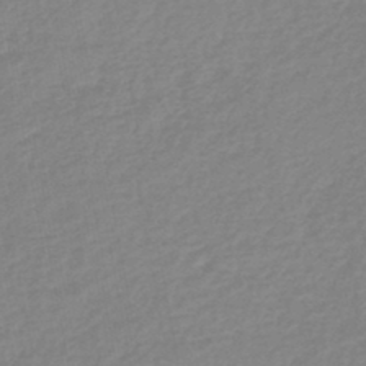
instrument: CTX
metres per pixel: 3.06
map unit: eHb
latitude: -45.1242
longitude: 84.2928
